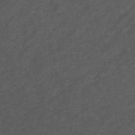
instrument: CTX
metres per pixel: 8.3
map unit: ANa
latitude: 39.2915
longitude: 23.4266
